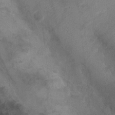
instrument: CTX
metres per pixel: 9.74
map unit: Ht
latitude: -0.3685
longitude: -17.3860
